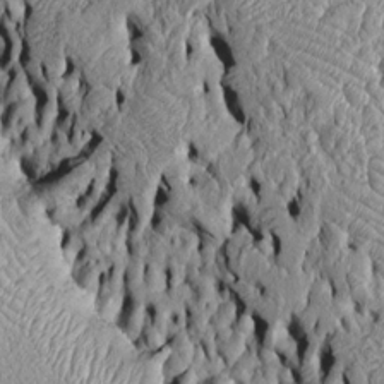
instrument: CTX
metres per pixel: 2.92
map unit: Htu
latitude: -6.3873
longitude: 157.2565
